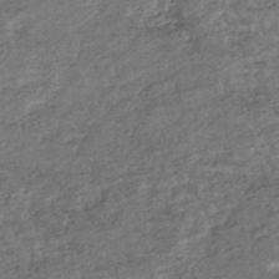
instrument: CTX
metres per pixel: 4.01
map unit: HNhu
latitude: -45.4265
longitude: 102.4251
